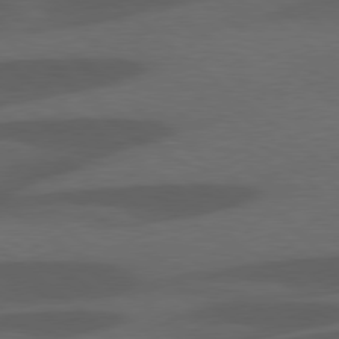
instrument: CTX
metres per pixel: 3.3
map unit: lApd
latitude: 78.2712
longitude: -55.1025
